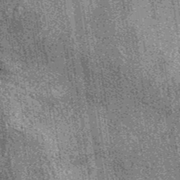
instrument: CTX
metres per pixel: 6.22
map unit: eAb
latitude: 38.9325
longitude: 107.3321
